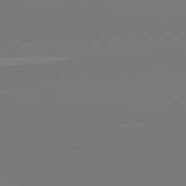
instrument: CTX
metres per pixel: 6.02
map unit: lApd
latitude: 81.0080
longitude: -148.4034
